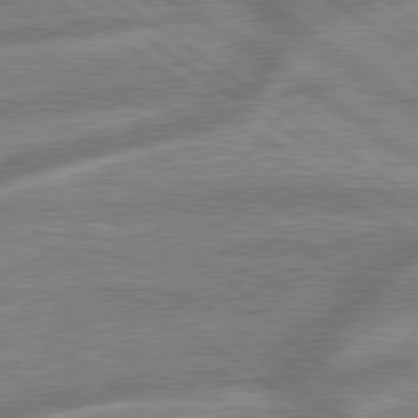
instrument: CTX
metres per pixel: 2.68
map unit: lApd
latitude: 79.6316
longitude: -169.1970
